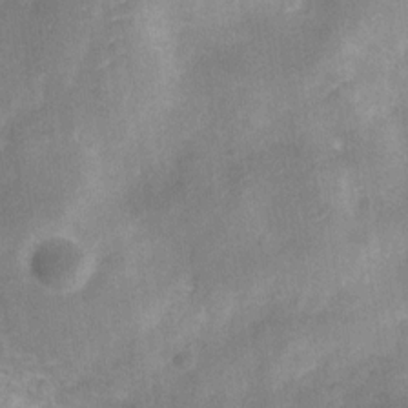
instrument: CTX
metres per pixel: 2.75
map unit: Nve
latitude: -25.6911
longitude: 106.7841
